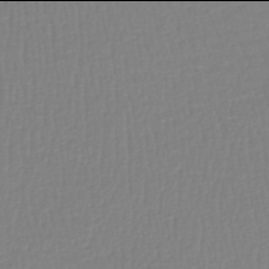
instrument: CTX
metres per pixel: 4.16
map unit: lHb
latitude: -42.0094
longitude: 60.4818
